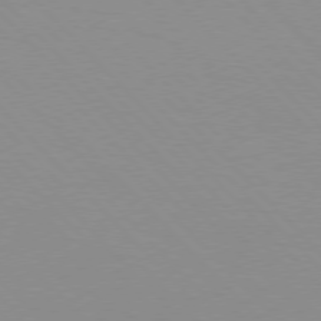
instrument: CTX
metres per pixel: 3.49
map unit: lApd
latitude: 76.4223
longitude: -85.2159
